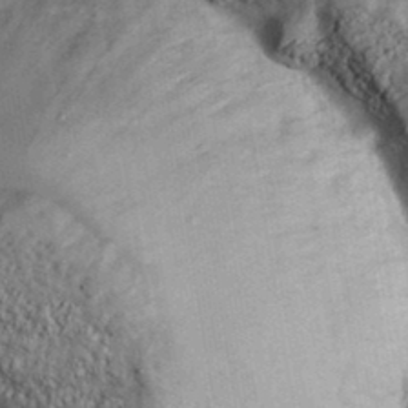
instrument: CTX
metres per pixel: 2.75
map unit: Ave
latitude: 38.2333
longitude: -109.8772
